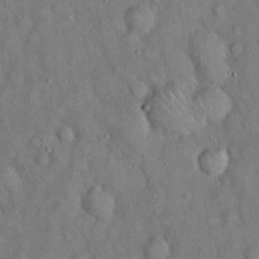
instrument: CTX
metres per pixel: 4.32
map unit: eHh
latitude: 19.1781
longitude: -61.0458
